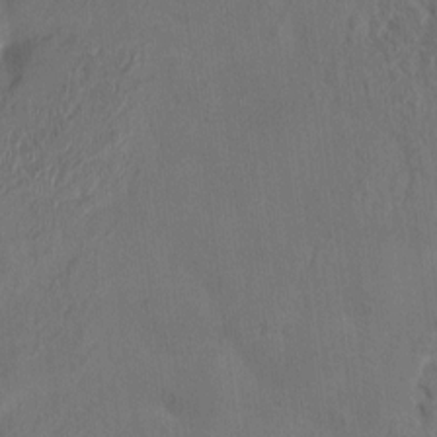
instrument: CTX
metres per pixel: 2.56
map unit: HNhu
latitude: 3.8016
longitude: -6.9703
